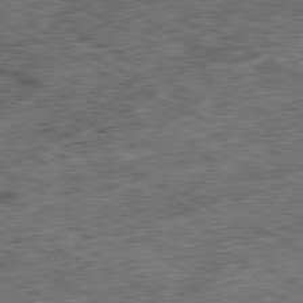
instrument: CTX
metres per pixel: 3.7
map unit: Ap
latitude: -80.9920
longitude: -72.5924
